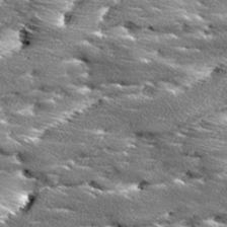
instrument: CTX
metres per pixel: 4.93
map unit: Ave
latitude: 18.4034
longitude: -136.6680
